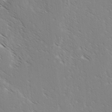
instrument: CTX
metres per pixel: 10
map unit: lAvf
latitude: -3.3887
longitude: -113.2348
